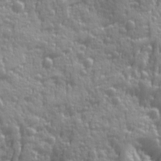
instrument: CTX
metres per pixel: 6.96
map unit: Ave
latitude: 12.5168
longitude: -103.8583
